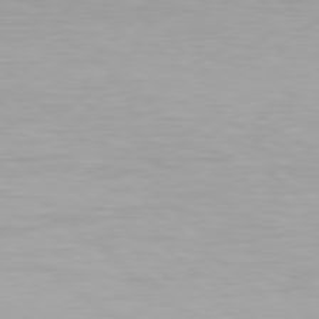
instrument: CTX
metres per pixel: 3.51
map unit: Hpe
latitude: 78.0444
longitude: -133.5560
